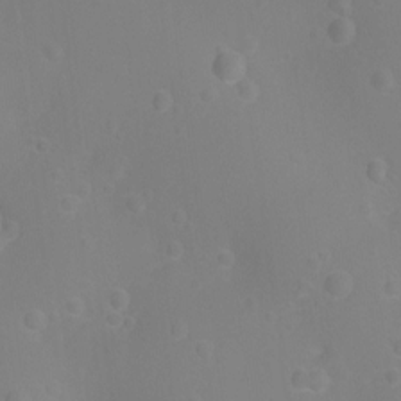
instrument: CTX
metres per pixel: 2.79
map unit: Ht
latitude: -9.0675
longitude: -23.7827
